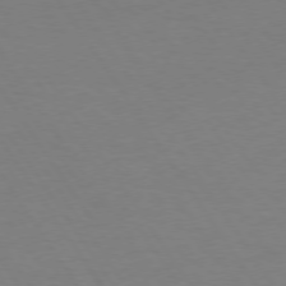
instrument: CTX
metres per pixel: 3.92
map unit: Hpe
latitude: 73.9906
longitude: -130.1767
